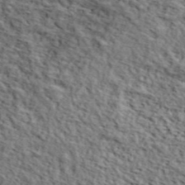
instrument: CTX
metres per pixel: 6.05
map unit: lHvf
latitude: 38.8191
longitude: -87.3670
